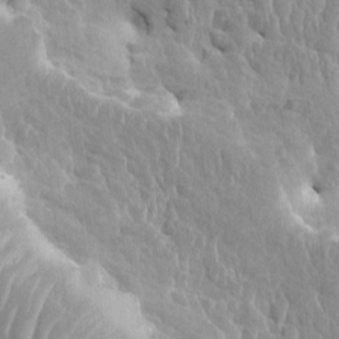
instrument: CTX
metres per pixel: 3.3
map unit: HNhu
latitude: 5.2915
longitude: -6.8758
